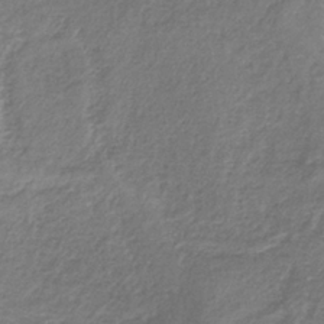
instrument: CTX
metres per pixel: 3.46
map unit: HNb
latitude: -34.8408
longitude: 55.6155
